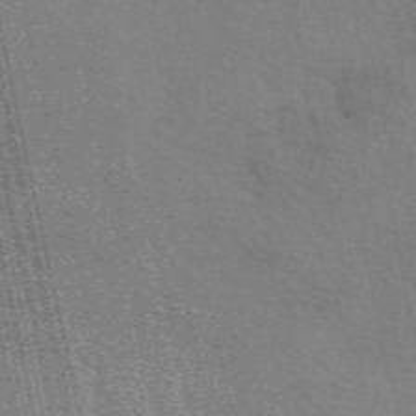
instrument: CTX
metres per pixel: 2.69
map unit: eAb
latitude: 51.0647
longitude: 110.5573
